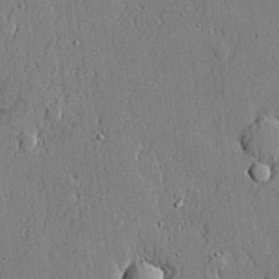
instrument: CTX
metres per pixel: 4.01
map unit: lHvf
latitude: 20.9325
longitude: 144.0472
